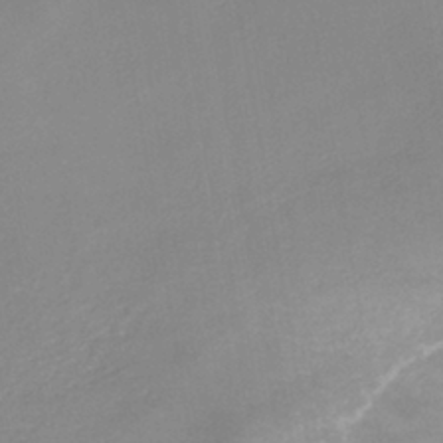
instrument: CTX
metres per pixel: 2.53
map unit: HNhu
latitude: -40.5763
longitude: 108.7085
